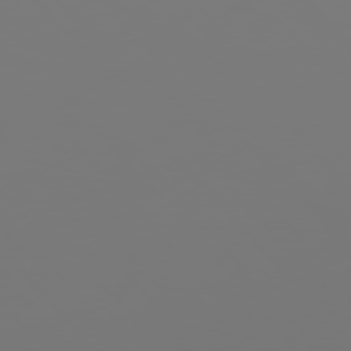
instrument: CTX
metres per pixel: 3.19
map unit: Hpe
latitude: 76.2711
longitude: -135.6505
